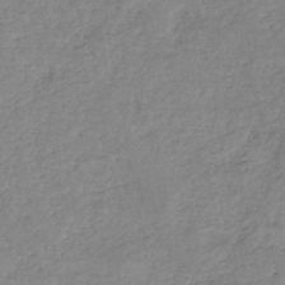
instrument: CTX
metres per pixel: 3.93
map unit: eHh
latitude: -45.4454
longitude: -29.4993
